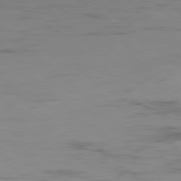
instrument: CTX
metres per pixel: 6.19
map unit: Hpe
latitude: -78.7274
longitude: 15.6533
